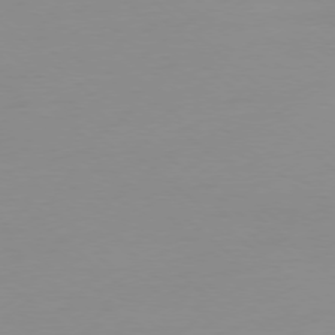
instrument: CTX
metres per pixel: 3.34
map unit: Ap
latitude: -78.1228
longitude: -67.0269
